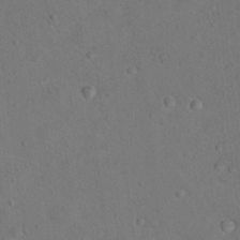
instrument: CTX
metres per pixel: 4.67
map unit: Nhu
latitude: 14.3090
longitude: -36.5735
